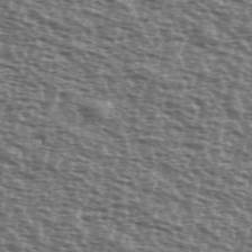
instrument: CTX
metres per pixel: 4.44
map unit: Ave
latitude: 39.5938
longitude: -111.7828
